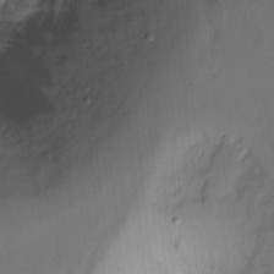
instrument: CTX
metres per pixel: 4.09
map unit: Ht
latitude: -15.6155
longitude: -41.7827
